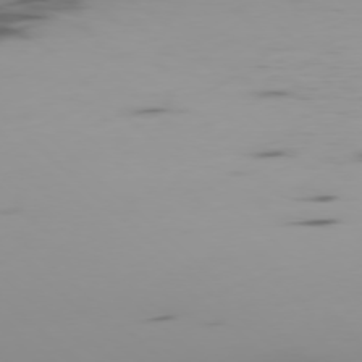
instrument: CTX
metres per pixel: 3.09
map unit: Ap
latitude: -77.8611
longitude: -64.5168
